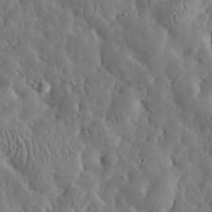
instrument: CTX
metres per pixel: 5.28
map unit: eHh
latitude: 33.0647
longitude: -74.9703
